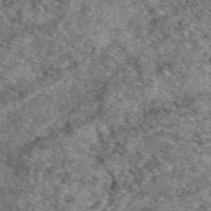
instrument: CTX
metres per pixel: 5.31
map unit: eAb
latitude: 49.7828
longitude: 109.9178
